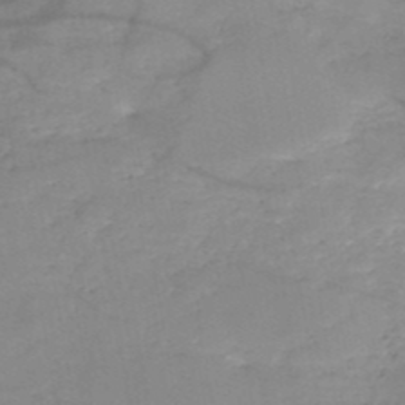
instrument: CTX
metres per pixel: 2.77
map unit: HNb
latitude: -49.7100
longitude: -40.1766
